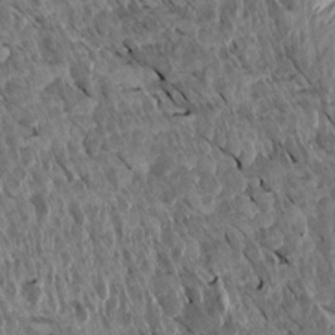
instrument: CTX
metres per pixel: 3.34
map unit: Aa
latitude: 14.1200
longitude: -141.0080
